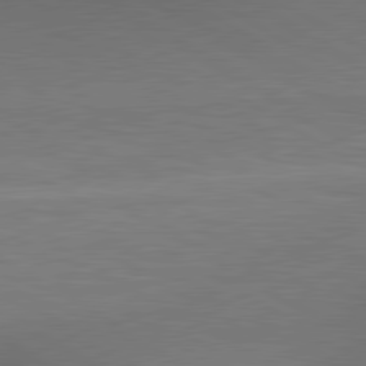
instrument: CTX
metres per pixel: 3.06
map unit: lApd
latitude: 80.3089
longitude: 136.2361
